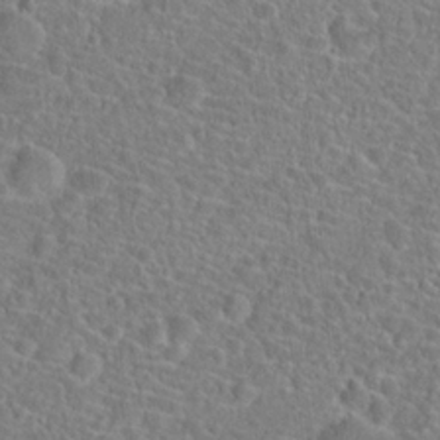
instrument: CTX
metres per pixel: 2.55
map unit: Hto
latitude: 23.3482
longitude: -45.6505
